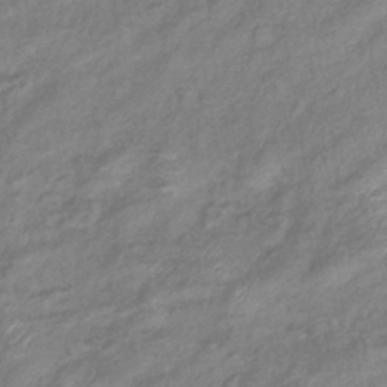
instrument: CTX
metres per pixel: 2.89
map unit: eHb
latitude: -40.0661
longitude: 79.1053
